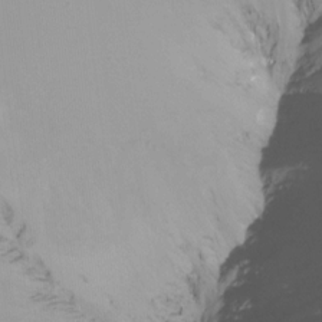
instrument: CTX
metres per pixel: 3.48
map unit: Ht
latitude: -15.3132
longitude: -48.8758
